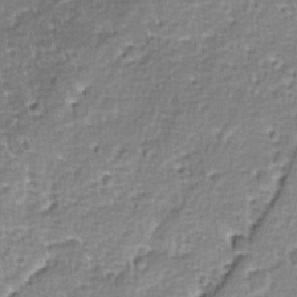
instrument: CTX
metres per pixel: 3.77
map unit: Ave
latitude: -9.2187
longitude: -119.3859
